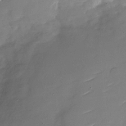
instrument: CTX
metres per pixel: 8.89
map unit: Nhu
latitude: -28.0661
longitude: -73.9151
